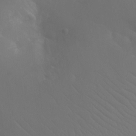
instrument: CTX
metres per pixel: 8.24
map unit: Ht
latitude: -11.8989
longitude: -44.7813
